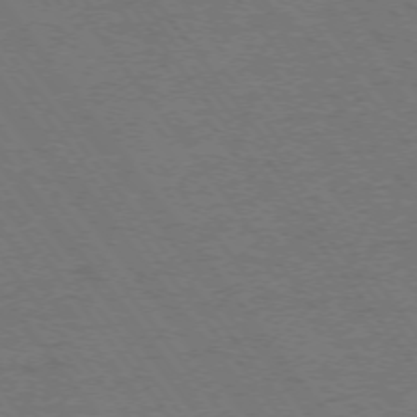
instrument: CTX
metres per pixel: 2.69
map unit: Ap
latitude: -74.4440
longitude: -77.1970
